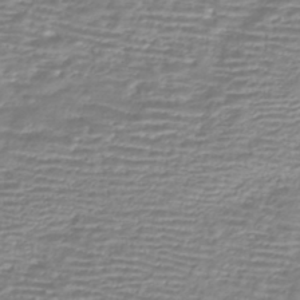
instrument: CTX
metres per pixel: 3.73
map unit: HNhu
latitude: -44.2362
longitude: 98.7274
